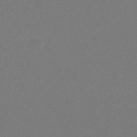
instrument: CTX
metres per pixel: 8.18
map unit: eHb
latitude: -30.6896
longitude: 66.4629
